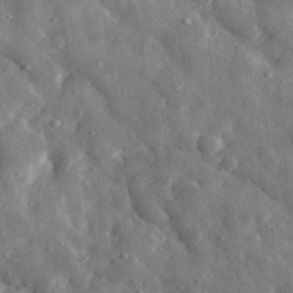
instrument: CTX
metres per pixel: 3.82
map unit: eHh
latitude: 34.8569
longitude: -80.7246
